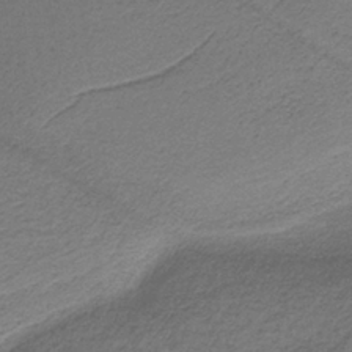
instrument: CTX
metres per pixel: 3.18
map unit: HNb
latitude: -36.7652
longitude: 54.3684
